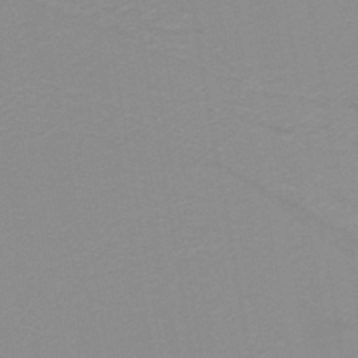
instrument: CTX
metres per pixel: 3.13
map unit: lHb
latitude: -40.2172
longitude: 52.5006
